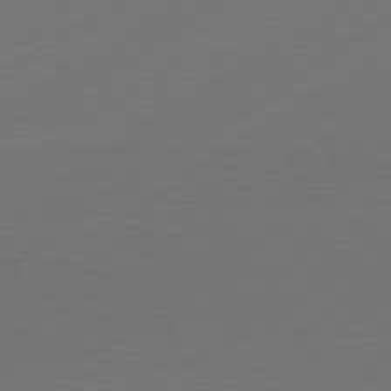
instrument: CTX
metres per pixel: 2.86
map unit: Hpe
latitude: -80.6708
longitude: 15.9556
